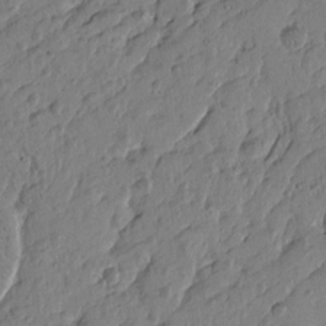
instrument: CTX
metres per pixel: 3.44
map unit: Htu
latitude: -5.7666
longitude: 179.4265
